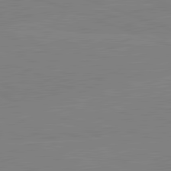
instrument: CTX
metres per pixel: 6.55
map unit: lApd
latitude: 82.1388
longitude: -158.3089
